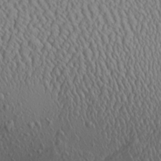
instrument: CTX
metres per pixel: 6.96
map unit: Aa
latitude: 25.0080
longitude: -135.8961
